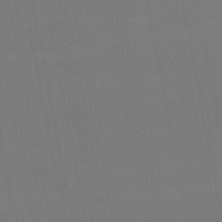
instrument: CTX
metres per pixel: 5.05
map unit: lHb
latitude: -49.5210
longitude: 75.7667
